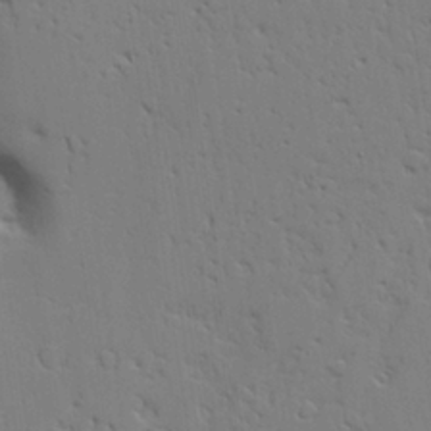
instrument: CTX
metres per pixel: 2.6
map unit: Aa
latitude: 20.7247
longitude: -123.9528
